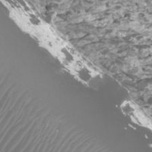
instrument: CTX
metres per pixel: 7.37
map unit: Htu
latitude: 3.1025
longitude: -20.7624
